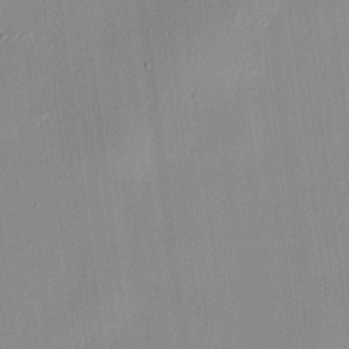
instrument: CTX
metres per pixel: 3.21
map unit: HNhu
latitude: 8.1578
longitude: 13.3699
